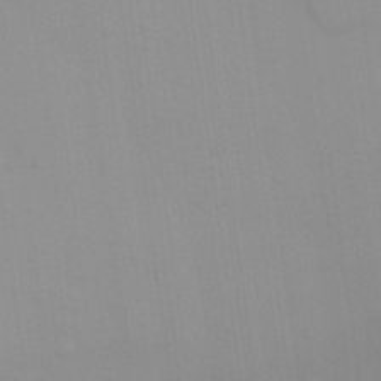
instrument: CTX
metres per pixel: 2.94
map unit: eHh
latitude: 22.4979
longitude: -63.1026
